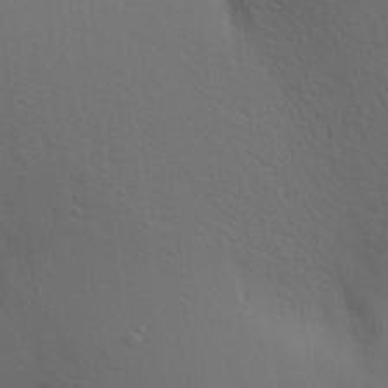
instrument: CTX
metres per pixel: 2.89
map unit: Aa
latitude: 19.8772
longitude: -143.9717
